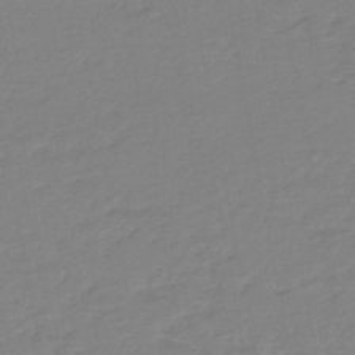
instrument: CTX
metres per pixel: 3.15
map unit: eHb
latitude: -46.5573
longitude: 88.9352
